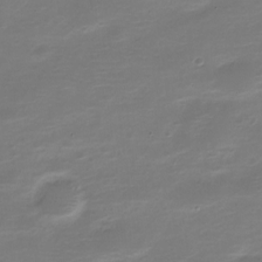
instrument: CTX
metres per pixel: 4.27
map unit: Nve
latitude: -21.1998
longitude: 105.4643
